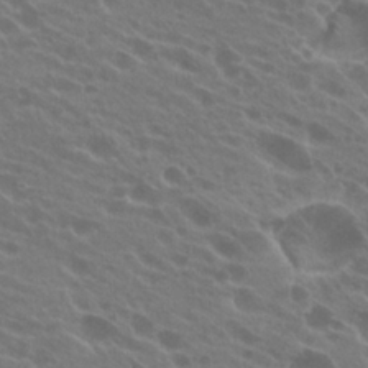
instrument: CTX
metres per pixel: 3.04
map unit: Hto
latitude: 24.0255
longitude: -38.4790
